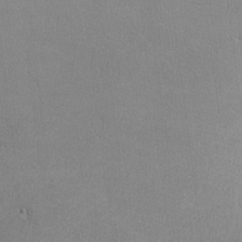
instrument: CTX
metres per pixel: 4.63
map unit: lHvf
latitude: -12.6896
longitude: -101.6127
